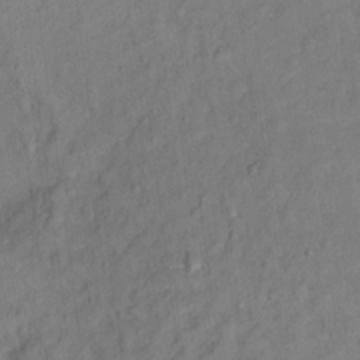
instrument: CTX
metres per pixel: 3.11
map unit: Ht
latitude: 13.4804
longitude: -39.6505
